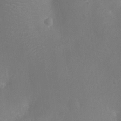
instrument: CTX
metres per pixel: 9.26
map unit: Ht
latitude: -11.0298
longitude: -22.8947
